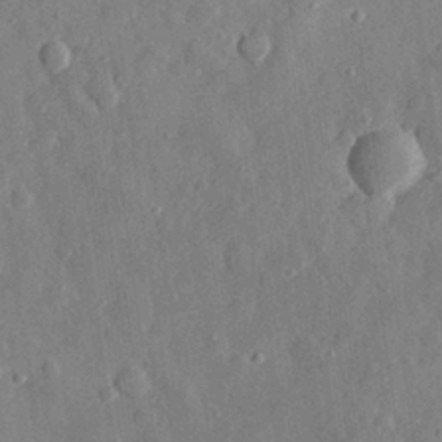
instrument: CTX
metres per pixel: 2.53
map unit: eHh
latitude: 29.3481
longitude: -77.9150
